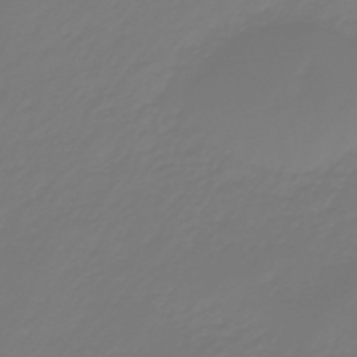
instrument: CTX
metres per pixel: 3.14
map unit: eHb
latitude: -46.5951
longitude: 82.7652
